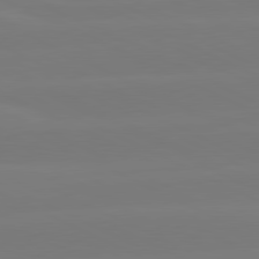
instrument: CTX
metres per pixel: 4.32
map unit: lApd
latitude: 81.1403
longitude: -127.3293
